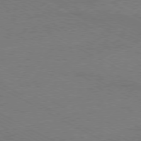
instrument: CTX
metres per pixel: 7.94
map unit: Ap
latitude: -79.5399
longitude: -82.3467
